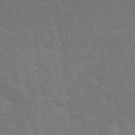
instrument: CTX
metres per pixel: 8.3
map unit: eHh
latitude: 36.6680
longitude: -66.7624
